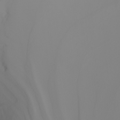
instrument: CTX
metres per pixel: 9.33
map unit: Nhu
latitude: -4.5196
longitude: -93.2348
